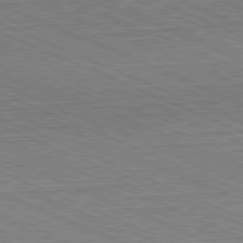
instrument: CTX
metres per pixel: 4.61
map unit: Hpe
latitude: -81.7667
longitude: 11.8611
